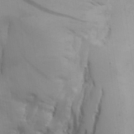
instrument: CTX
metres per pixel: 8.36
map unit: Aa
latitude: 25.4237
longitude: -131.9717
